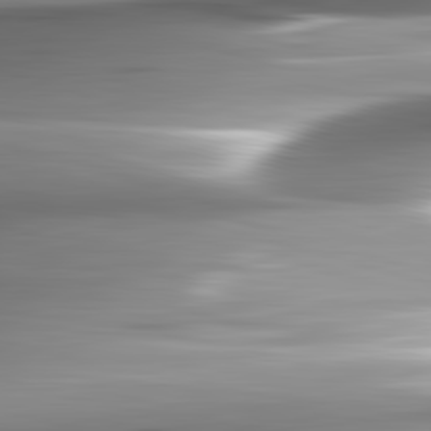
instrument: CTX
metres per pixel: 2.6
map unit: lApd
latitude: 82.7435
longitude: -140.7435
